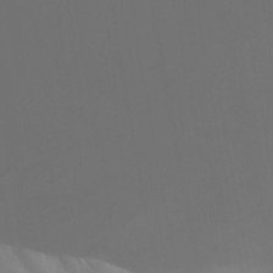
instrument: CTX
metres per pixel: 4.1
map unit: eHh
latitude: 31.3104
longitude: -58.2900
